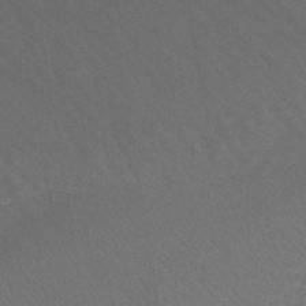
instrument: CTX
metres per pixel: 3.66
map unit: eHb
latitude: -43.4454
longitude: 81.8045
